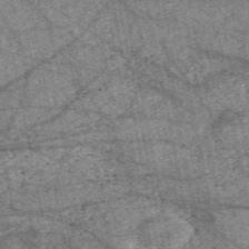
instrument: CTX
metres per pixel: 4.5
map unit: HNb
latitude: -54.1228
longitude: -40.9135
